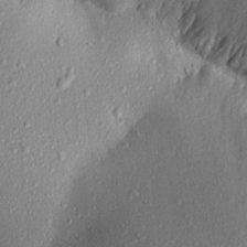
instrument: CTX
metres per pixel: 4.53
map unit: Aa
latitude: 18.4601
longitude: -147.2726
